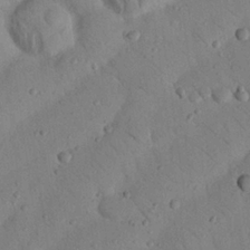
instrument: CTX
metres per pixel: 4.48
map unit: Nhu
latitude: 23.3104
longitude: -74.6868
